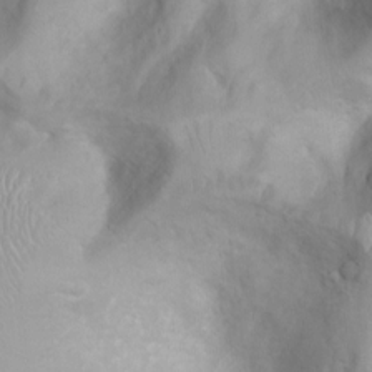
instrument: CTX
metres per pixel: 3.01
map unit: Ht
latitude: 3.4048
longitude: -26.5924
